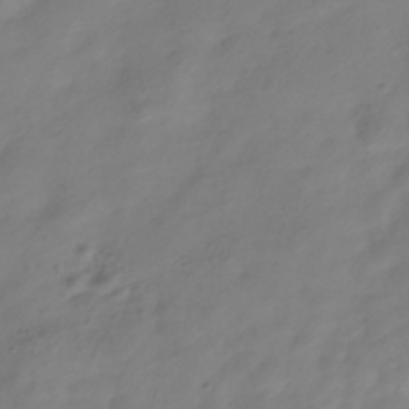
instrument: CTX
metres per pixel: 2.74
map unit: Hve
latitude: -35.3888
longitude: 88.3684
